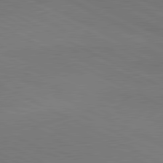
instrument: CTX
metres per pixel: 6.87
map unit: lApd
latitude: 81.0647
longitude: 149.5777
